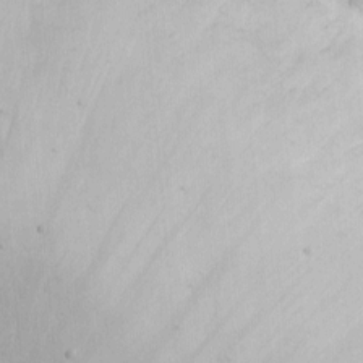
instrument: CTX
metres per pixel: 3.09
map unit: eHh
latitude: -2.4062
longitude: -85.2915
